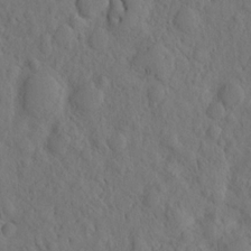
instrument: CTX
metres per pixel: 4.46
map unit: eHh
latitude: -2.4062
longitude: 18.1606
